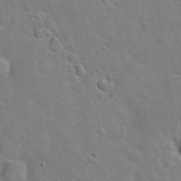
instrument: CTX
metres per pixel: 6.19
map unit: Hto
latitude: 20.3656
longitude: -49.4993
